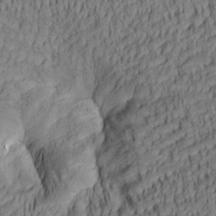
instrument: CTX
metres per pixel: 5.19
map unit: lAa
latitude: 5.6127
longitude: -115.1781
